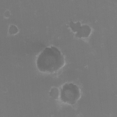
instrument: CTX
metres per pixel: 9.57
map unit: HNhu
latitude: -2.3306
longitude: -3.7449
